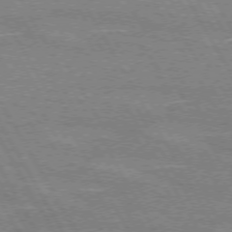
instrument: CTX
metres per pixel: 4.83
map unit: lApd
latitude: 72.4034
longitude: -55.4426
